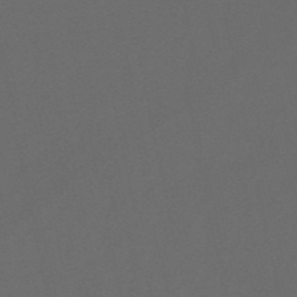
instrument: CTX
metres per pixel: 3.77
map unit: eHb
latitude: -50.8786
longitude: 71.5588
